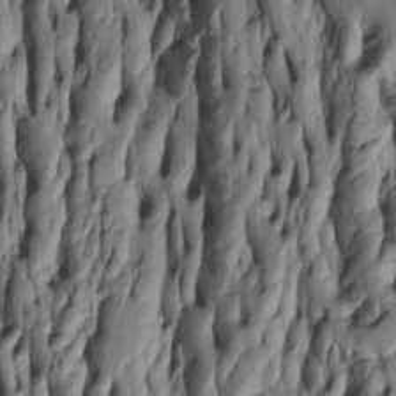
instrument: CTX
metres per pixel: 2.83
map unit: Htu
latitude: -5.6155
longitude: 151.8611
